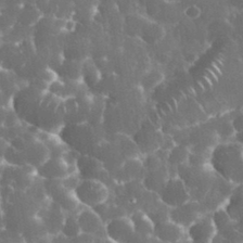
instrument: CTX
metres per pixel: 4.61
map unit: eHh
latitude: 34.6112
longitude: -62.6869
